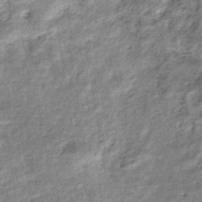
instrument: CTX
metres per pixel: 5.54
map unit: eHb
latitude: -37.2376
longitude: 77.4076
